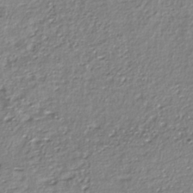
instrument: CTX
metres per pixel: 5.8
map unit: ANa
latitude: -36.3684
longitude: 94.8030
